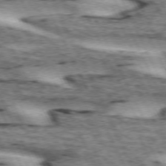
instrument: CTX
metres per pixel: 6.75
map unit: lApd
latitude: 72.7247
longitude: -54.9703
